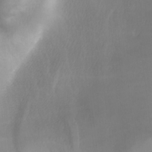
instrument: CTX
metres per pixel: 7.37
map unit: lAa
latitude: -6.6518
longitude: -122.1389
